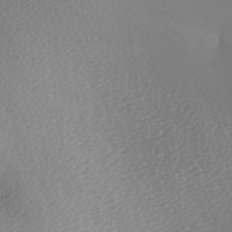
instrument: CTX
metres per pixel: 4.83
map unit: Ave
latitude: -5.2942
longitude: -120.9325
